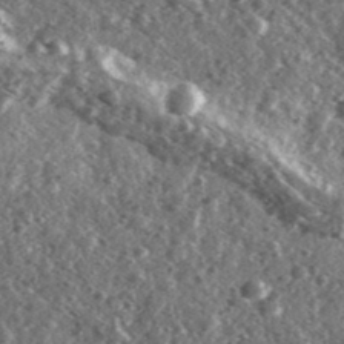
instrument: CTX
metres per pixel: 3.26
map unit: Ave
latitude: 37.9339
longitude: -107.4993
